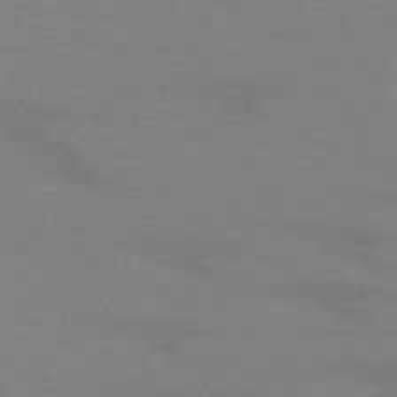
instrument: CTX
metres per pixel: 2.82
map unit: lApd
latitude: 72.1200
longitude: -56.5167
